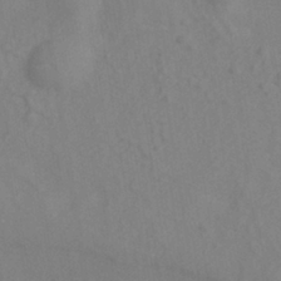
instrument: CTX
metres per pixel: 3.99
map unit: ANa
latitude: -38.6141
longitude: 95.7477
